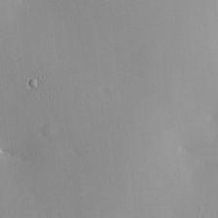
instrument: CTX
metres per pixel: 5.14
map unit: HNhu
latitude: 6.3278
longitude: 13.3699
